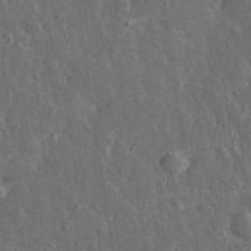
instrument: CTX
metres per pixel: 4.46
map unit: eHh
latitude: 31.0270
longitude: -79.4994
